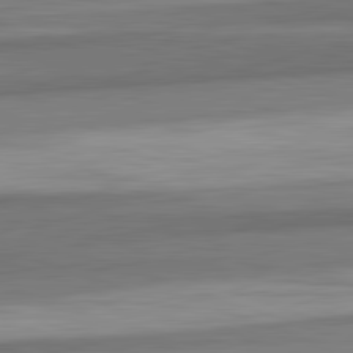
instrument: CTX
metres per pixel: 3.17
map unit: lApd
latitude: 82.5167
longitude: 178.8408
